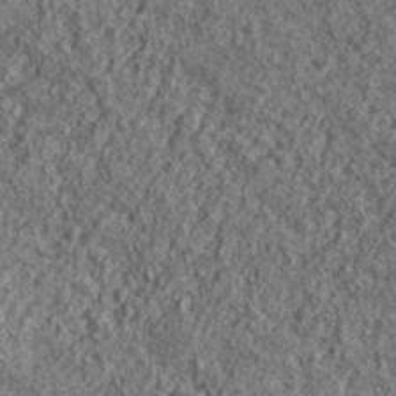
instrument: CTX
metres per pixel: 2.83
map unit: lHvf
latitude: 40.7246
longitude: -90.3467
